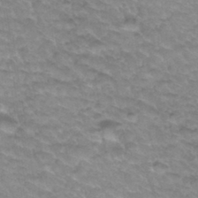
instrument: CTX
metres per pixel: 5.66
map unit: Hto
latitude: 34.3656
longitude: -47.8584
